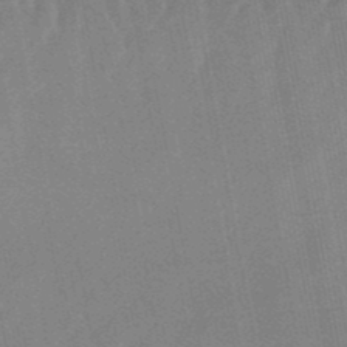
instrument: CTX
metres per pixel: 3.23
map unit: lHb
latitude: -48.3684
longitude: 71.4266
